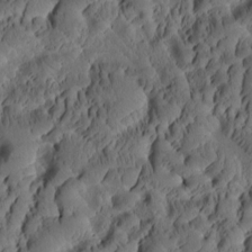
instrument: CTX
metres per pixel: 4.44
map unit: eHh
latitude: -1.6722
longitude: 15.6344
